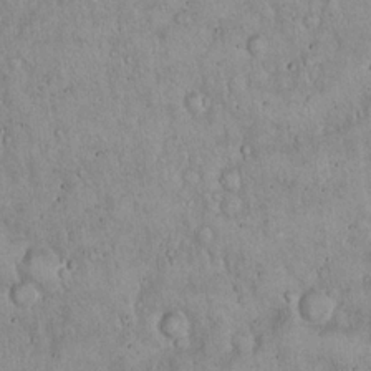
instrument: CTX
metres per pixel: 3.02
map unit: Hto
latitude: 17.1025
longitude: -59.8394
